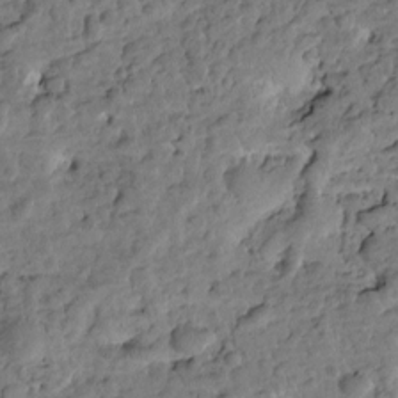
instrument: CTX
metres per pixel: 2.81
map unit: Htu
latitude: 1.4615
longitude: 177.4265
